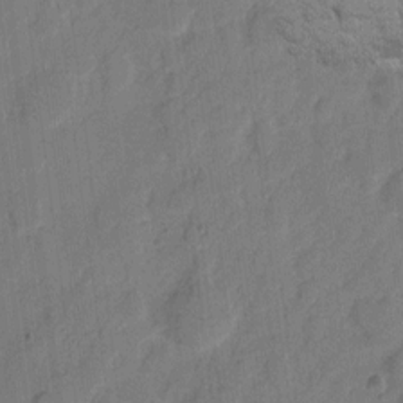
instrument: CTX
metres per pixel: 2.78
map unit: eHh
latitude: 8.1767
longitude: -65.5560
